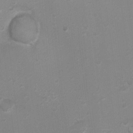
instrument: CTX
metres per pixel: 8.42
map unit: Ht
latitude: 2.0633
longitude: -25.7827
